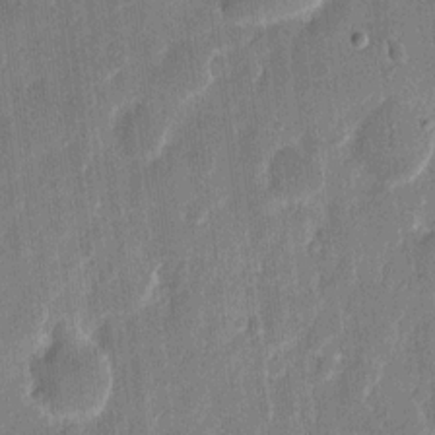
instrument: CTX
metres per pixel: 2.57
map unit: eHh
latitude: 11.2537
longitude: -70.6490
